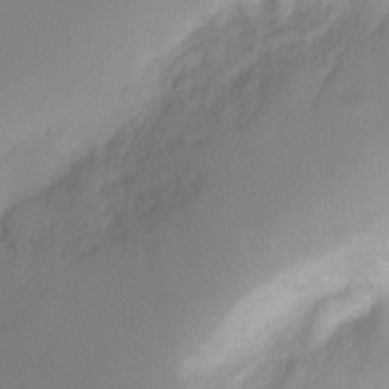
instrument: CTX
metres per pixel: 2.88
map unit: Ht
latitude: -6.4062
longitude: -30.6491
